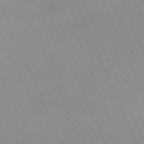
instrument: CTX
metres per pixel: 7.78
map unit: Nhu
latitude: -67.2754
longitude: 39.2754
